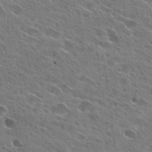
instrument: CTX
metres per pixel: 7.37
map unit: Hto
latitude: 26.8002
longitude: -44.5734
